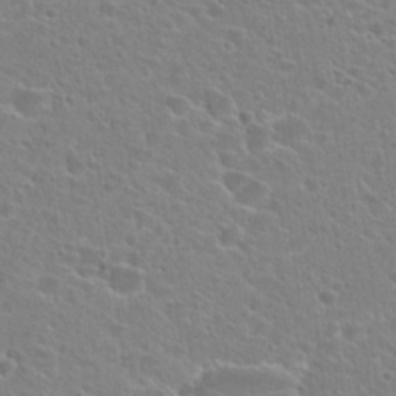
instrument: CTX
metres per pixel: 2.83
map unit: Hto
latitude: 24.6112
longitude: -44.8569
